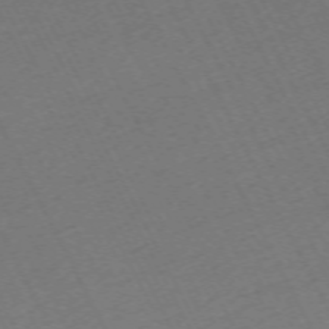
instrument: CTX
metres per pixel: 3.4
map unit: Hpe
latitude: -70.8030
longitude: 16.4440
